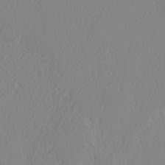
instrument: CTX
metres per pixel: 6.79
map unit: lAvf
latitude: -5.5021
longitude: -108.7624
